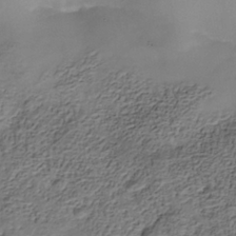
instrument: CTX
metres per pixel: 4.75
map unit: Nhe
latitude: -38.2740
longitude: -116.9325
